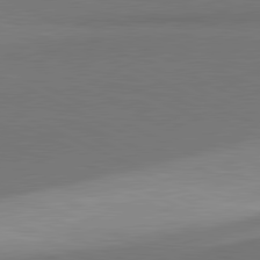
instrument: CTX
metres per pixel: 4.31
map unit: lApd
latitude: 81.5371
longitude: 157.3510
